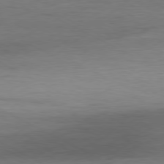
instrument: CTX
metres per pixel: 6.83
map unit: Ap
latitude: -80.1417
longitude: -82.8757
